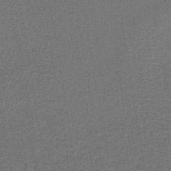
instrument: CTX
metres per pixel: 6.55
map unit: lHb
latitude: -39.5777
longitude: 59.2186
